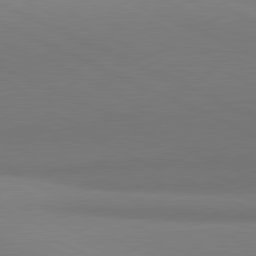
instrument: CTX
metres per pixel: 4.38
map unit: lApd
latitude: 81.3671
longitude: 144.3306
